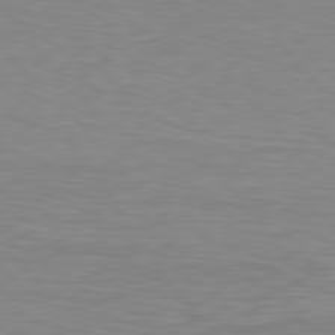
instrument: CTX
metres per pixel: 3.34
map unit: Hpe
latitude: 78.3845
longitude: -121.9339
